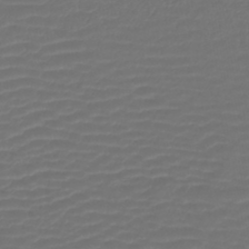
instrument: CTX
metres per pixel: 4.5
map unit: lHb
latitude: -43.2942
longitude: 77.1809
